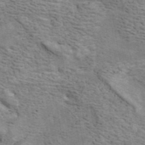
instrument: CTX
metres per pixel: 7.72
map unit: ANa
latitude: 42.2712
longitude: 16.1228
